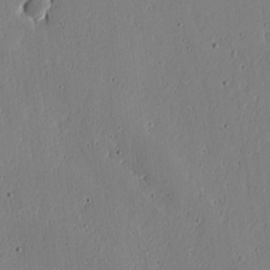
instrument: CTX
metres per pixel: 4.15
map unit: lAa
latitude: 6.3278
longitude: -113.6505
